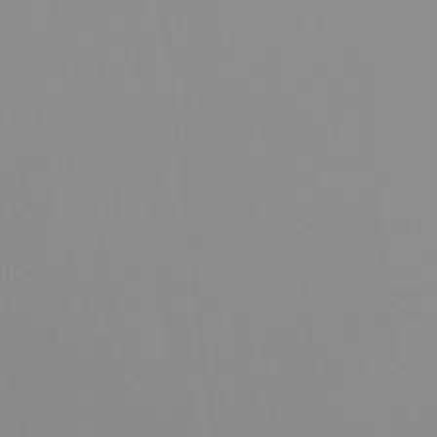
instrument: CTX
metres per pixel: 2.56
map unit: Ht
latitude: -15.0109
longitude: -50.3467
